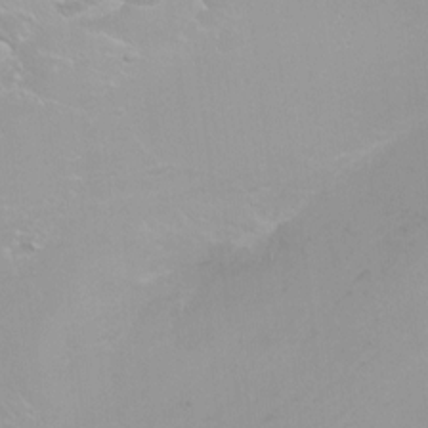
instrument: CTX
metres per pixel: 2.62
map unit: Ht
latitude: -6.6707
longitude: -33.9339
